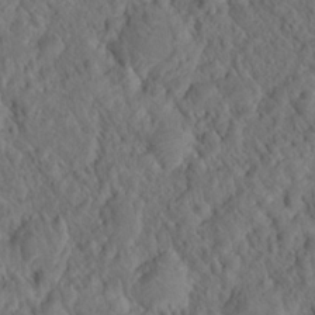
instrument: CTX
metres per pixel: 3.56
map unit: Hto
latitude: 19.0836
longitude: -39.5560
